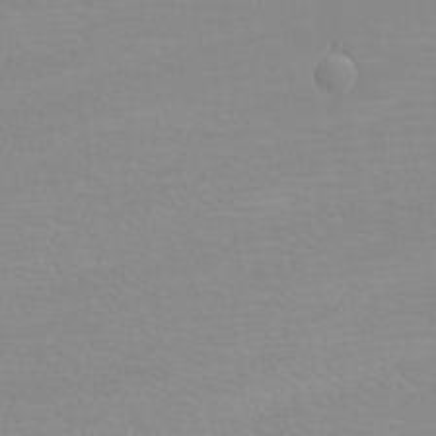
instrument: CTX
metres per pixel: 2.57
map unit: eHh
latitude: -5.8233
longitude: -86.5923
